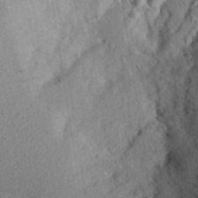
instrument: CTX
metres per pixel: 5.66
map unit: Aa
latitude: 26.5357
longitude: -146.1956
